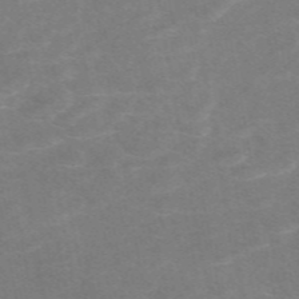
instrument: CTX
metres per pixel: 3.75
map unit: eAb
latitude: 48.5924
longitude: 118.9731
